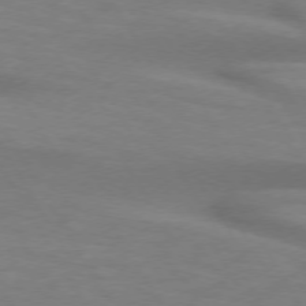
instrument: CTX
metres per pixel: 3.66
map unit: lApd
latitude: 73.8395
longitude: -53.0081
